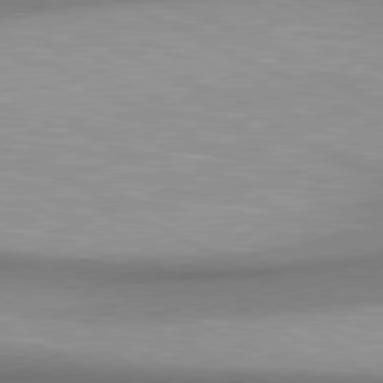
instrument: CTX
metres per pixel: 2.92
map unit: lApd
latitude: 80.5546
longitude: 162.2739
